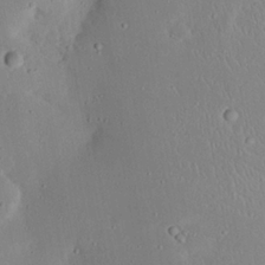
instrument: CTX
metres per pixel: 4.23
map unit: Nhu
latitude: 23.4048
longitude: -72.9136
